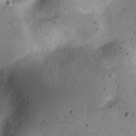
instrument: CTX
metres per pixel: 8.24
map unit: eHh
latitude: 22.7057
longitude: -70.2333
